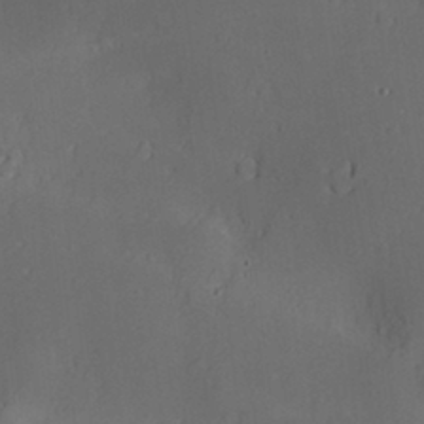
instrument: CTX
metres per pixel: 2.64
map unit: Nve
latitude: -8.9164
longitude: 174.9730
